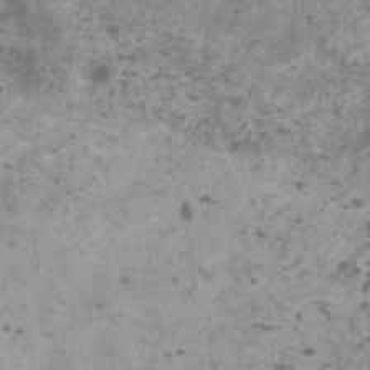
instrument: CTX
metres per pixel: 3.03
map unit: HNhu
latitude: 1.5938
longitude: 3.1620
